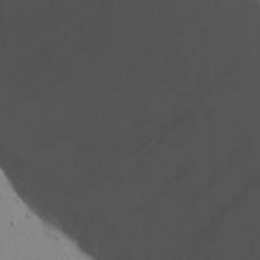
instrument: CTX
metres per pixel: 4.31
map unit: eHh
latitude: 17.7072
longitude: -71.6505
